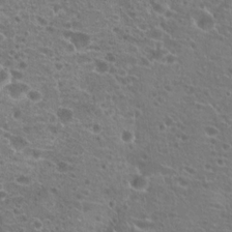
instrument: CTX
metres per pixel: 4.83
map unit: Hto
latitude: 21.1970
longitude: -41.0647
